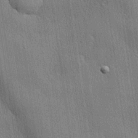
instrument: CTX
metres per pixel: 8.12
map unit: lHvf
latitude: 20.2712
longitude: 141.7289
